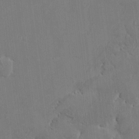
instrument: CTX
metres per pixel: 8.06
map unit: HNhu
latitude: 3.5182
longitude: -6.8380
